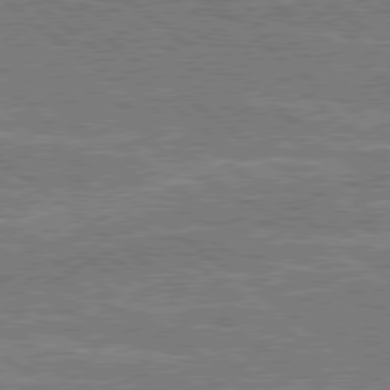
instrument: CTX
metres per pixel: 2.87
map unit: lApd
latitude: 79.1970
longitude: 174.3495
